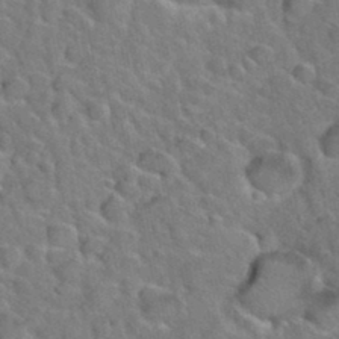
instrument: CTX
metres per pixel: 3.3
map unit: Hto
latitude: 35.4615
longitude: -49.3104
